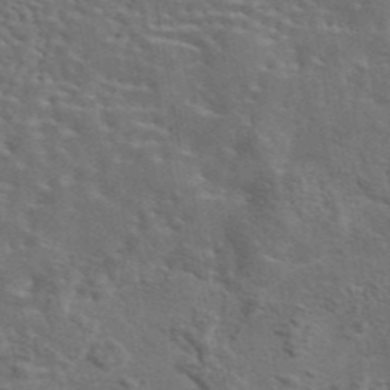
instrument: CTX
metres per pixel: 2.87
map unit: eAb
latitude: 43.7450
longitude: 111.8044
